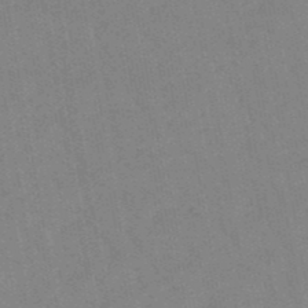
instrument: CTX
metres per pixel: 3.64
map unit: lHb
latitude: -48.3307
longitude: 73.2754
